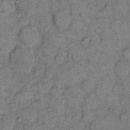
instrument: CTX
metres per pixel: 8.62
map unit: eHh
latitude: 8.3467
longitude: -63.4994
